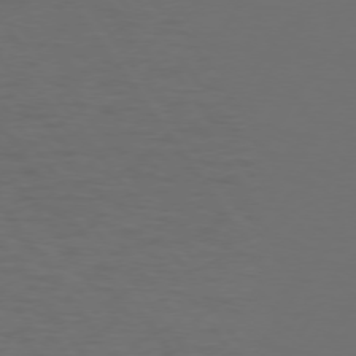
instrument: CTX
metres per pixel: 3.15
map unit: Hpe
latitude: 74.2334
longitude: -130.8569
